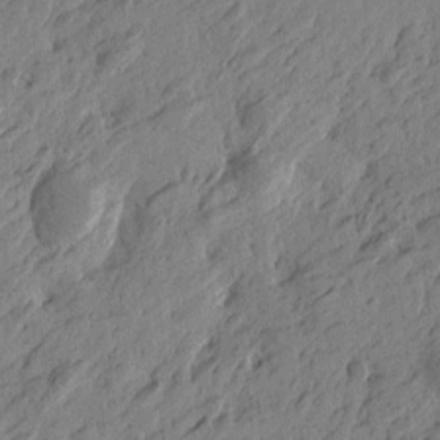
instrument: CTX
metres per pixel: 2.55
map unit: Htu
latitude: -4.7841
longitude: -179.0081
